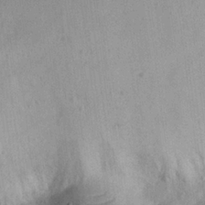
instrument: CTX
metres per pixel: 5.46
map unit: eHh
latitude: 23.8016
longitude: -68.5357
